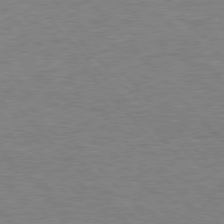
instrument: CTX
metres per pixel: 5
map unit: Hpe
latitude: 76.8380
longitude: -157.7260
